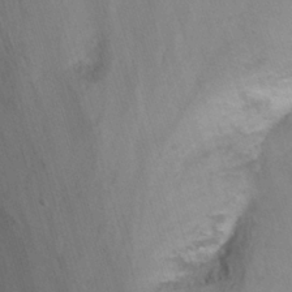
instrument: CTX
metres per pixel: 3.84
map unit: Nhu
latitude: -7.7288
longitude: -41.4615
